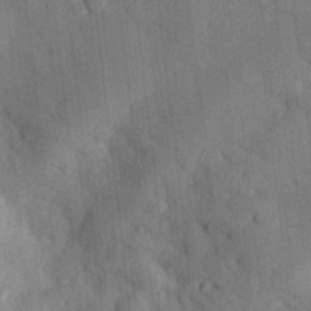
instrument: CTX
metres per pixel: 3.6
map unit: eHh
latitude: 30.3468
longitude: -76.7624
